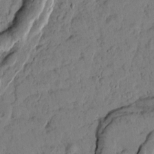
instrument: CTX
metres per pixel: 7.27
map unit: Htu
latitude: 1.6316
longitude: 178.0661
